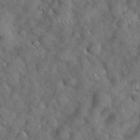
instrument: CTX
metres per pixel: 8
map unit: eHh
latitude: 39.2915
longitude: -57.2536
